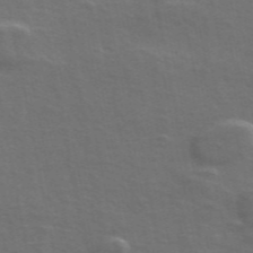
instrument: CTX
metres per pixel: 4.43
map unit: ANa
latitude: 49.3671
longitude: -80.0444
